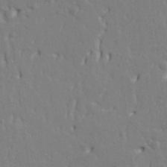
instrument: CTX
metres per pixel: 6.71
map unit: Ht
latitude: 8.9325
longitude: -76.8569
